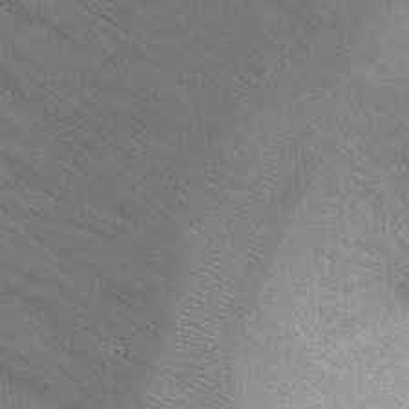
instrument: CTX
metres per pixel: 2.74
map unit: Ht
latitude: 3.1214
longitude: -29.0269
